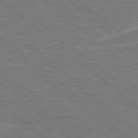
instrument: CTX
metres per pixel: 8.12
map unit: Hpe
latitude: 78.5546
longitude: -152.8191
